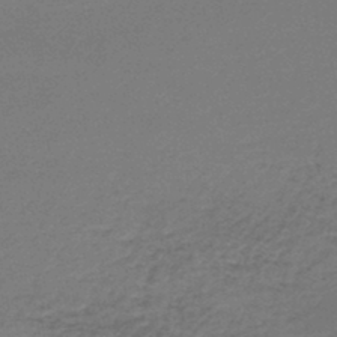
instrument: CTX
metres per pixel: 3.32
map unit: lHb
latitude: -46.0283
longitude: 62.9541
